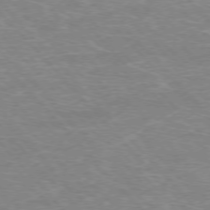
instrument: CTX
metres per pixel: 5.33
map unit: Hpe
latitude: -76.6141
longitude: -12.7624
